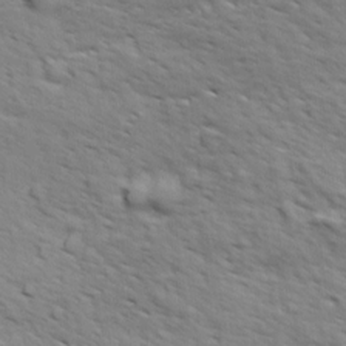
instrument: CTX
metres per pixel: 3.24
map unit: Ave
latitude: 18.1955
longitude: -132.4034
